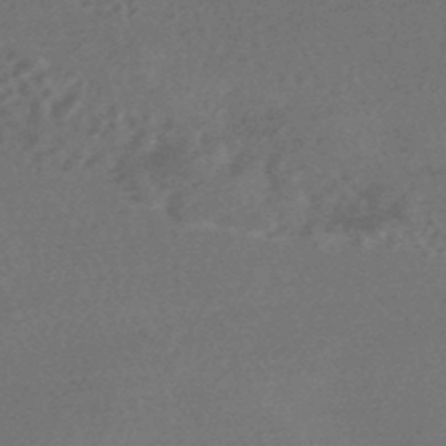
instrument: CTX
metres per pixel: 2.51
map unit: HNhu
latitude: -44.7463
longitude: 92.5952
